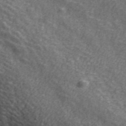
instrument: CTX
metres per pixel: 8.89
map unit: ANa
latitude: 44.4979
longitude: 38.5951
